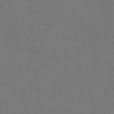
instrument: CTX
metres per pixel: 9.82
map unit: eHh
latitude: 4.9136
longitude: -65.7261
